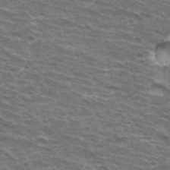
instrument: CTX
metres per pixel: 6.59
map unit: Hto
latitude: 34.2333
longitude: -42.5546
